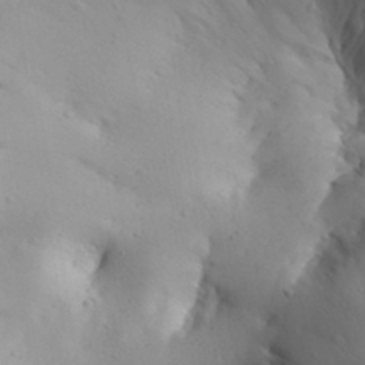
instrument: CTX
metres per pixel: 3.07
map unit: Aa
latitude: 30.8002
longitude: -143.4993
